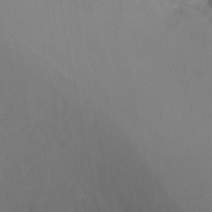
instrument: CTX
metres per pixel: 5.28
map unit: Ht
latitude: -0.9920
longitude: -34.8191
